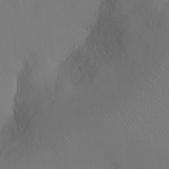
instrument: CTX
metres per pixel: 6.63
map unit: Ht
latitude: -15.4266
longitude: -41.1970
